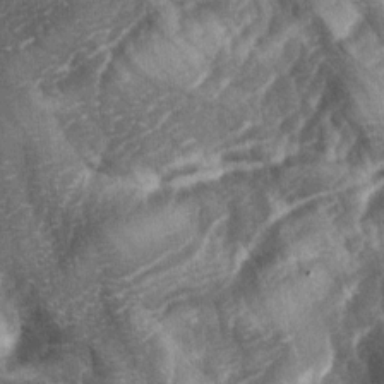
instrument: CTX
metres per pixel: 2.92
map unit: lAa
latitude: -4.5196
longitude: -127.1592
